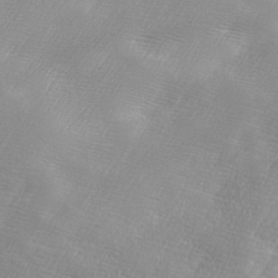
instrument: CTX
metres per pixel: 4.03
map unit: Ave
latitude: 10.0255
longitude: -106.2334
